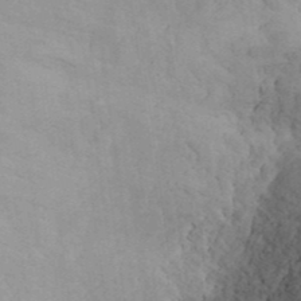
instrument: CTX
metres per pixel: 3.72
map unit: ANa
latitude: 39.6316
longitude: 20.3495
